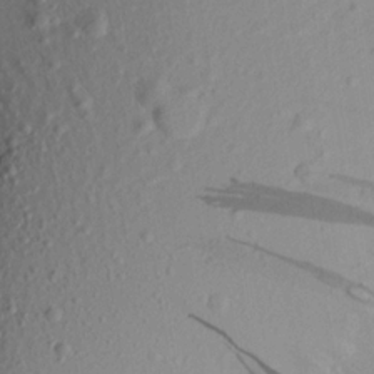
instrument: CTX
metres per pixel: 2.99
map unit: Aa
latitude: 18.0444
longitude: -144.5734
